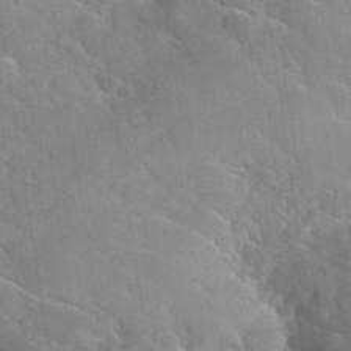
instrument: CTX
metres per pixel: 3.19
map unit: Hto
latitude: 35.2537
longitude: -48.5546
